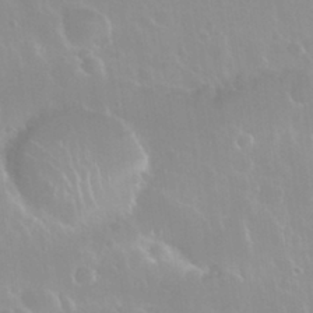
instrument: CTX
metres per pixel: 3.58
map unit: Nhu
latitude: 29.9906
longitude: -56.1766
